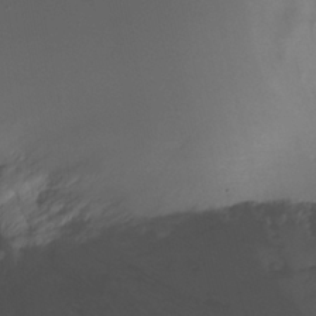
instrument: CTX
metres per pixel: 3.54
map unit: Nhu
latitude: -6.4818
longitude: -44.8947
